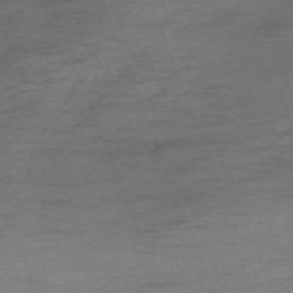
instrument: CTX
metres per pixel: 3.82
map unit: Nhu
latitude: -68.2361
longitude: 37.9556
